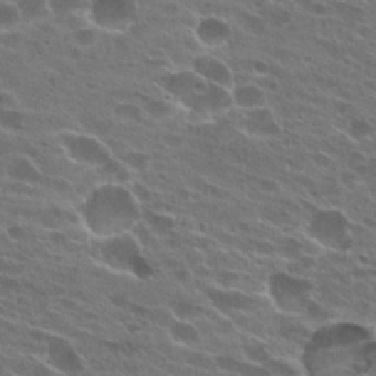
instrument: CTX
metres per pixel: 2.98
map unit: Hto
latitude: 25.7071
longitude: -42.8191
